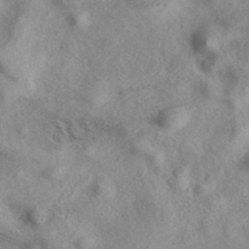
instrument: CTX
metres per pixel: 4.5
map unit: eAb
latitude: 39.5182
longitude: 112.0850
